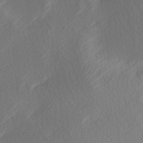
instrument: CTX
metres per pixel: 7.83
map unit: Hve
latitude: 13.4993
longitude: -91.7450
